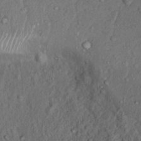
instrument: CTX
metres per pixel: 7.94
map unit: Nhu
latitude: 12.7813
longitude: -28.4223
